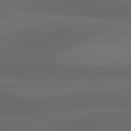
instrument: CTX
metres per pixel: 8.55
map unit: lApd
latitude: 81.1025
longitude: 123.8989
